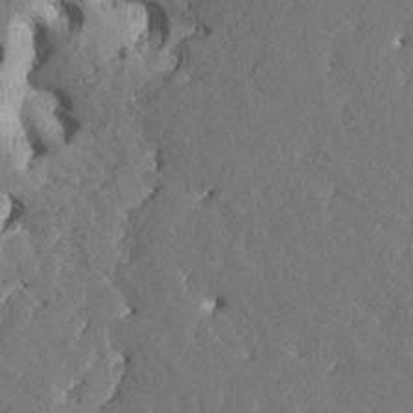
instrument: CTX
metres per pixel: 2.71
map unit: HNhu
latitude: 5.7639
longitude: -6.6490
